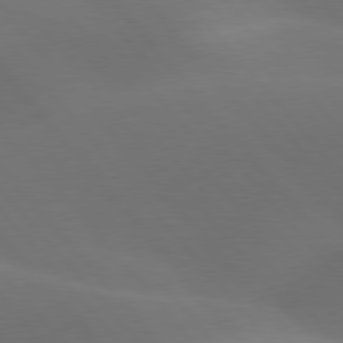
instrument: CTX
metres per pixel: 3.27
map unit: lApd
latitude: 77.8961
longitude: -53.1781
